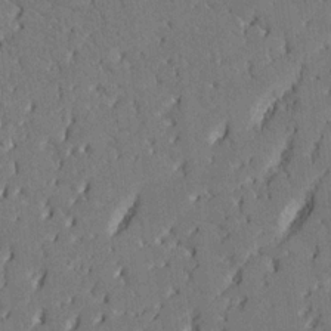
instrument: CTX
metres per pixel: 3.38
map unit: HNhu
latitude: 8.6680
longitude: -5.4804
